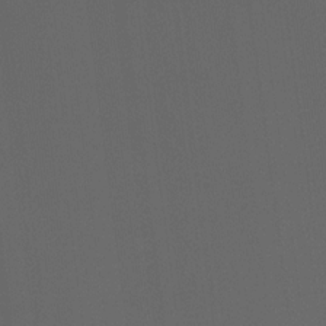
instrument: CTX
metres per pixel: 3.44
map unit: Hto
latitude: -7.7855
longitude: -50.6112
